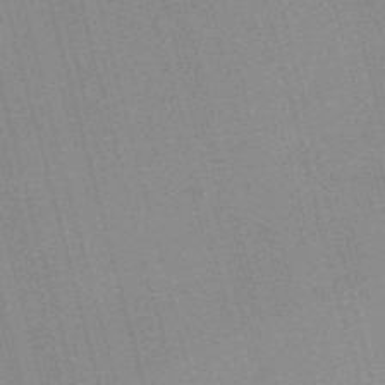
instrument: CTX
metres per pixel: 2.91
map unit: Nve
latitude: -57.5210
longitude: 62.5762
